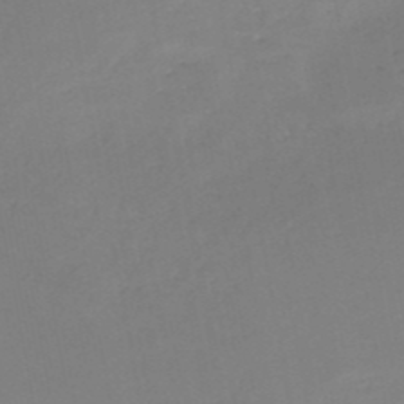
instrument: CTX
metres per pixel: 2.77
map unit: HNb
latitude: -51.0297
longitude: -50.1955
